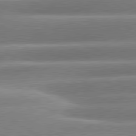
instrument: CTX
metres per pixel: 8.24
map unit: lApd
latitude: 80.9703
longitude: -158.4601
